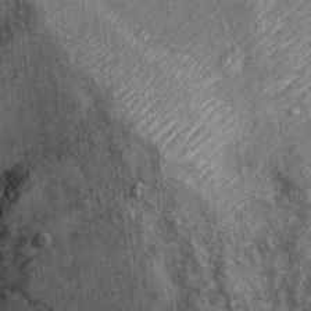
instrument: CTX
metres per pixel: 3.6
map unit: Ht
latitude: 9.9717
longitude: -38.1389
